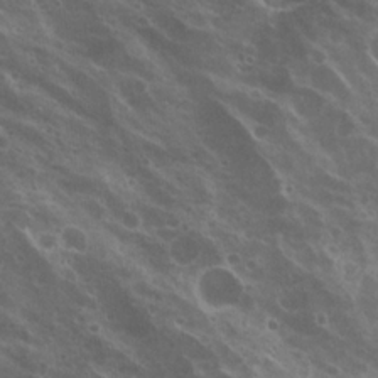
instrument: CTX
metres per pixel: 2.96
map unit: Nhu
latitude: 21.0837
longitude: -31.6505
